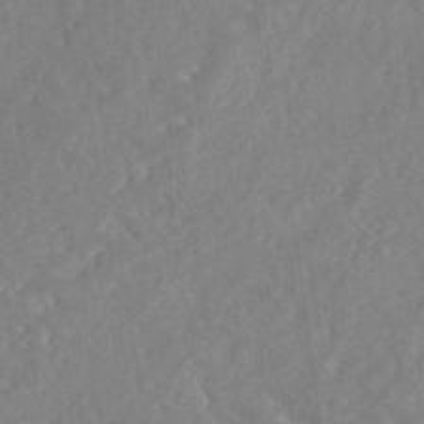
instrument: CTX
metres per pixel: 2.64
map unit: eAb
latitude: 45.7072
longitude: 127.2753
